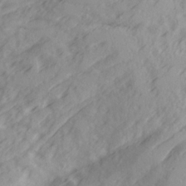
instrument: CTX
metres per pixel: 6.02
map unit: Ave
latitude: 21.8584
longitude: -132.1011
